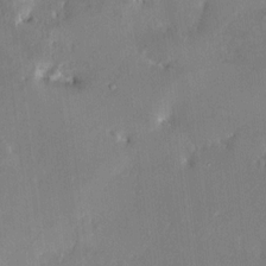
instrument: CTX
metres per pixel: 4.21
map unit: HNhu
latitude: 7.6127
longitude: 3.6154
